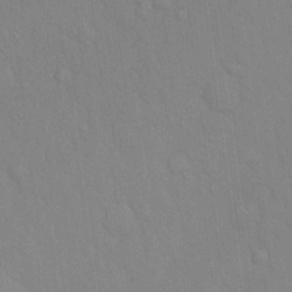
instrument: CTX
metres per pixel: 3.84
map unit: Hto
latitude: 16.0444
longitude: -57.7827
